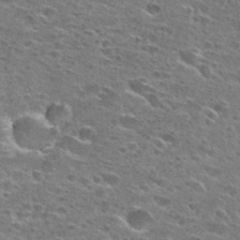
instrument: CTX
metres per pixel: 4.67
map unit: Hto
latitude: 27.3671
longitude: -47.3482
